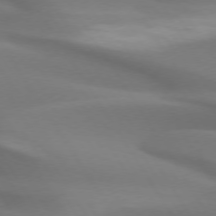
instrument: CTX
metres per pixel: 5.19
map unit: lApd
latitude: 74.0822
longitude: -50.2711
